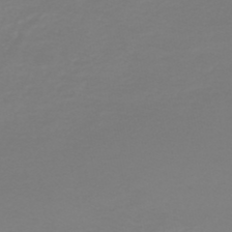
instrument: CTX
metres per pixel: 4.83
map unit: HNb
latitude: -45.8611
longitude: 54.0283
